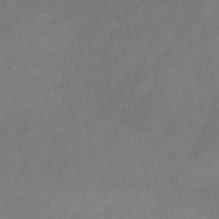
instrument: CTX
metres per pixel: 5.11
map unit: HNb
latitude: -45.4643
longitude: -37.5560
